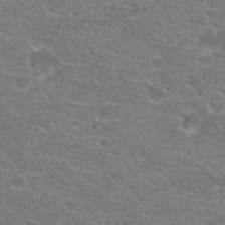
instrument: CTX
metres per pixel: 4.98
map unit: Hto
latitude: 21.9339
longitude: -43.8017
